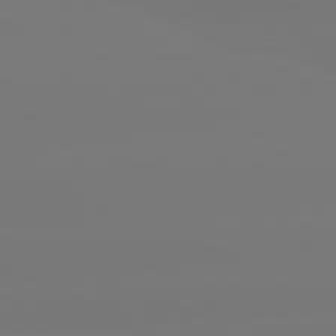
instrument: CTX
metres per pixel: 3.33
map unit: lApd
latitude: 80.8380
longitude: -148.8002
